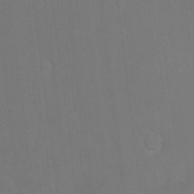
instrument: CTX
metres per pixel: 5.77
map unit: Hto
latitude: -7.2187
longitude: -35.5182
